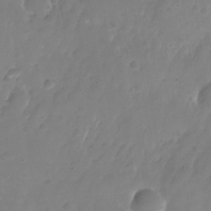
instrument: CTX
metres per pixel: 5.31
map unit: Nhu
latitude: -26.8785
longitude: -71.4048
